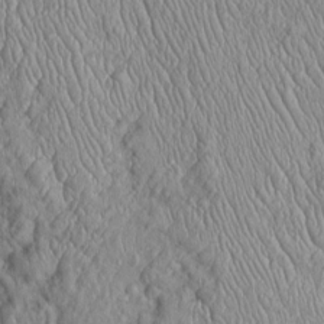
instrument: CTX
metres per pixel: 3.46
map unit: Htu
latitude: -5.6722
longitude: 155.9367
